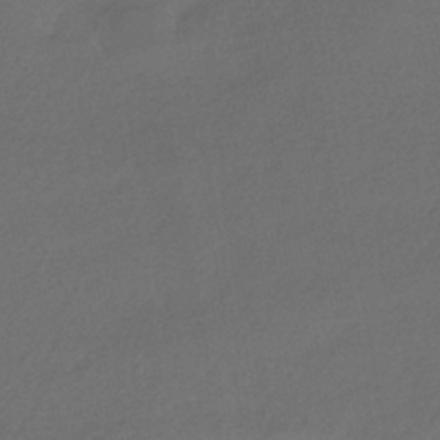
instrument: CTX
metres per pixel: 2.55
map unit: HNhu
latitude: -42.3117
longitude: 95.4265
